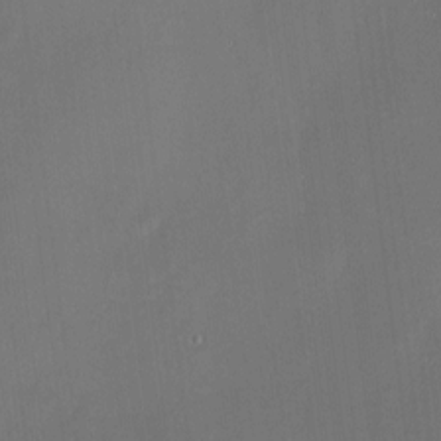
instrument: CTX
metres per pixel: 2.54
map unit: HNhu
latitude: 8.0444
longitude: 9.4832
